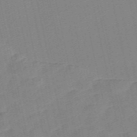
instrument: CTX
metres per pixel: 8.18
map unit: Nve
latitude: -57.1998
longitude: 50.4629
